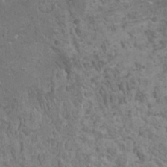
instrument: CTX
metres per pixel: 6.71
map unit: HNhu
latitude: -0.4062
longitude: 2.1227
